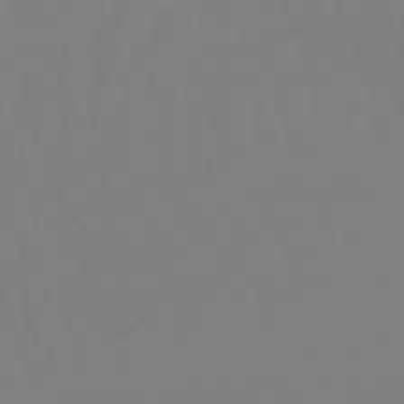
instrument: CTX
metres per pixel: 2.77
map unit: eHb
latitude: -49.0865
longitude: 85.7666
